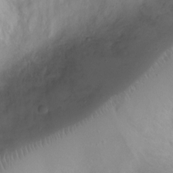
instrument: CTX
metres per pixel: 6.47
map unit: Ht
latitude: -7.6344
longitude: -19.2915
